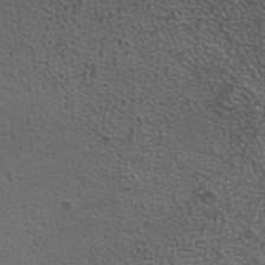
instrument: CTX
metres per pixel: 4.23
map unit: ANa
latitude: 35.7638
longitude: 13.2565
